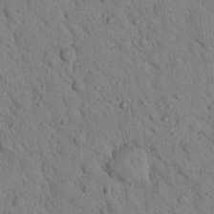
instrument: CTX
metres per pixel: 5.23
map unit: Nhu
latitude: 22.6301
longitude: -76.1955
